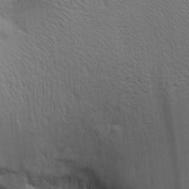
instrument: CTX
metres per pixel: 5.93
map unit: Aa
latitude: 18.4979
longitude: -141.6127
